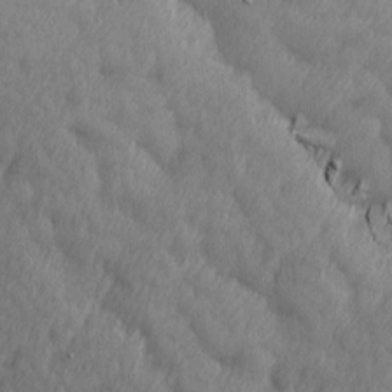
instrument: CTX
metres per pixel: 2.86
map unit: Ave
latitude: 13.3104
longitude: -105.8773
